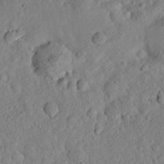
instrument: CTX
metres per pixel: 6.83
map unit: lHvf
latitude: 14.9703
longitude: 179.0864
